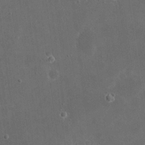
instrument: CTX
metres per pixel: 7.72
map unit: eHh
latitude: 19.9717
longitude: -65.7639
